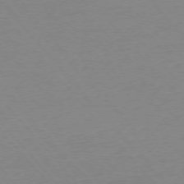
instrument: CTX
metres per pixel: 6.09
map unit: Ap
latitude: -76.2739
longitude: -93.6505
